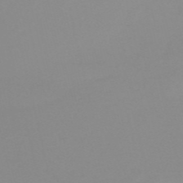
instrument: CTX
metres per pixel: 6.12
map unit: HNb
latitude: -56.0283
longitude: -41.2725
